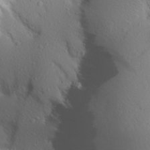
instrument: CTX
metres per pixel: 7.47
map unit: Aa
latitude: 27.8772
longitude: -146.0633
